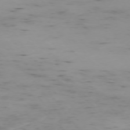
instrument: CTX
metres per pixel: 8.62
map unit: Ap
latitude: -75.1432
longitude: -79.0648
